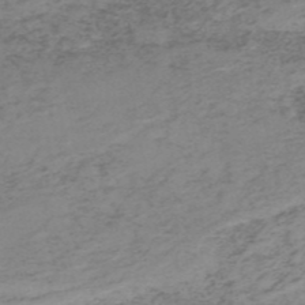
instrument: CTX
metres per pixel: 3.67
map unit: HNb
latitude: -52.0850
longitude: -52.5168
